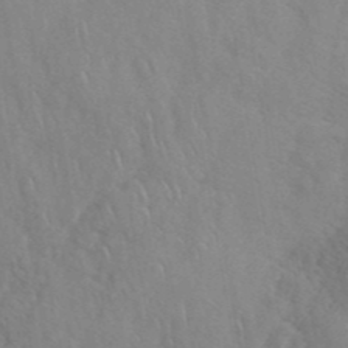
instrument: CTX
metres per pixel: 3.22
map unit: ANa
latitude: 41.8205
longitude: 53.8044
